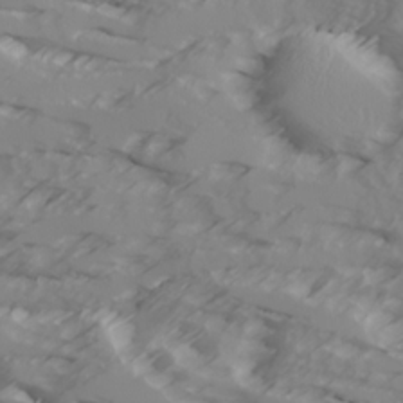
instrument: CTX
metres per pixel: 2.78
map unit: Ave
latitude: 17.6883
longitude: -129.1970
